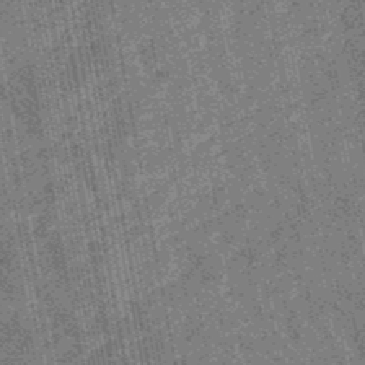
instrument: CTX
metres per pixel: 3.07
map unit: lHb
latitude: -48.2173
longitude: 73.8044
